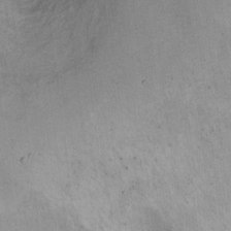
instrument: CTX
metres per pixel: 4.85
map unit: Hto
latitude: 6.1389
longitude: -37.9528
